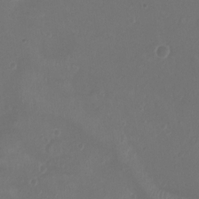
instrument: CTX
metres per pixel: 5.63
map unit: Ht
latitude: -1.6911
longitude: -19.6882
